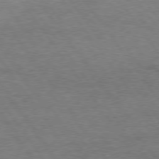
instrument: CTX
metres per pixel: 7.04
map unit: Hpe
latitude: 75.0458
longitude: -142.8380
